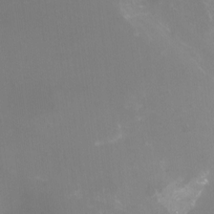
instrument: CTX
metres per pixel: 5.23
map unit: Nhu
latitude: -16.1795
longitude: -56.4223
